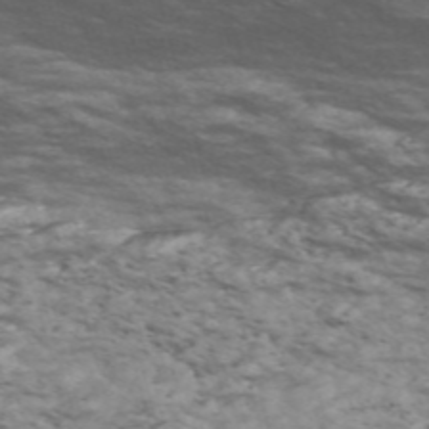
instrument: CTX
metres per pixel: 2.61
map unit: Nve
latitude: -58.5384
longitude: 54.6141
